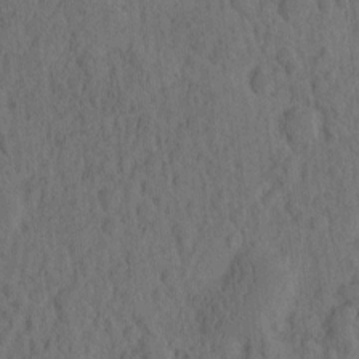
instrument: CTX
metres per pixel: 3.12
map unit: eHh
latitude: -2.1794
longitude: 17.1620
